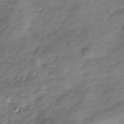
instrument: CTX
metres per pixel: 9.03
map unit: Hve
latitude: -30.5007
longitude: 90.8030
